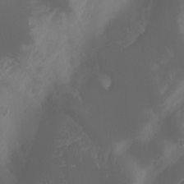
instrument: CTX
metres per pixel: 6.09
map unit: Aa
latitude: -7.8422
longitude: -77.9528
